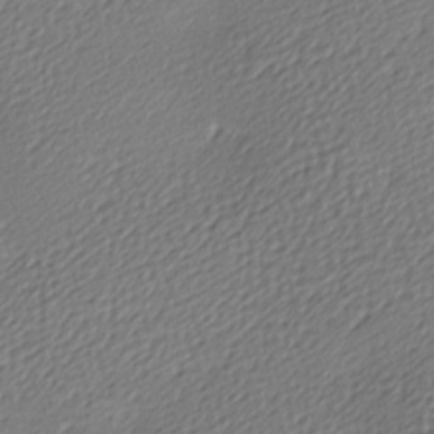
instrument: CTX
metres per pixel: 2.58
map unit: lAa
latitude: -9.6155
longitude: -126.9325
